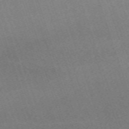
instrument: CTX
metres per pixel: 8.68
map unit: eHh
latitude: -63.3131
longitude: 50.2928
